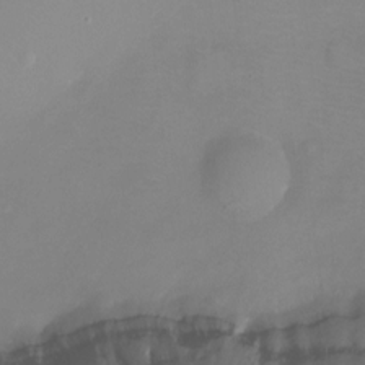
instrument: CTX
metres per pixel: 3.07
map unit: Ht
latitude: -8.1606
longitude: -29.9150
